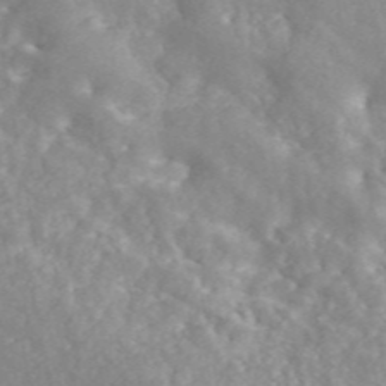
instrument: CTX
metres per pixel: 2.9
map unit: ANa
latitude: 46.5546
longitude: 27.0297
